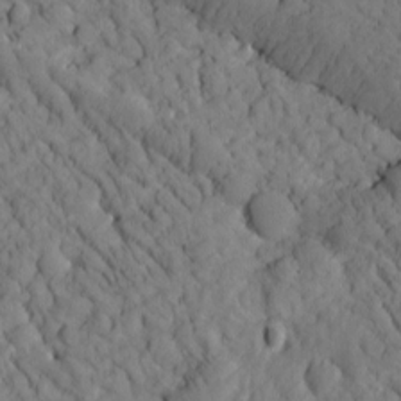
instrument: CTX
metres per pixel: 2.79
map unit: Htu
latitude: -1.8801
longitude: 173.7855
